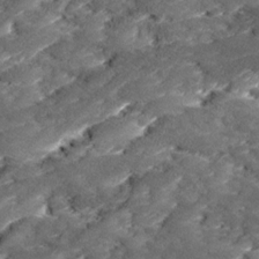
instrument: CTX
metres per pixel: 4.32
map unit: Ave
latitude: 17.7639
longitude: -136.1767
